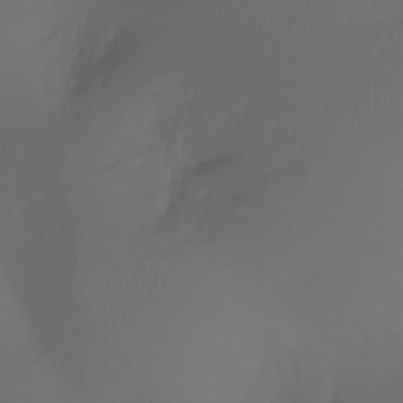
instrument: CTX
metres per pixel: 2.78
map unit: Aa
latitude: -7.6911
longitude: -71.8583
